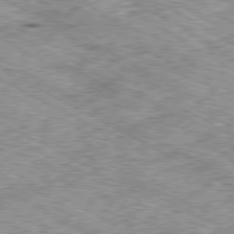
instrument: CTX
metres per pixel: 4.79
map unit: Ap
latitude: -80.5007
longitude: -49.5182
